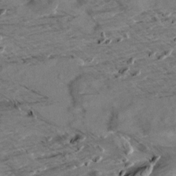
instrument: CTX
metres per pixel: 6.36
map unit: Aa
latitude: 9.8961
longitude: -140.1011
